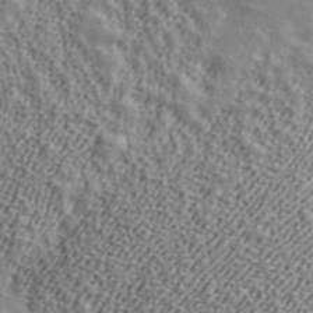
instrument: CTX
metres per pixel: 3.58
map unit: ANa
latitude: 42.4412
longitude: 46.8975
